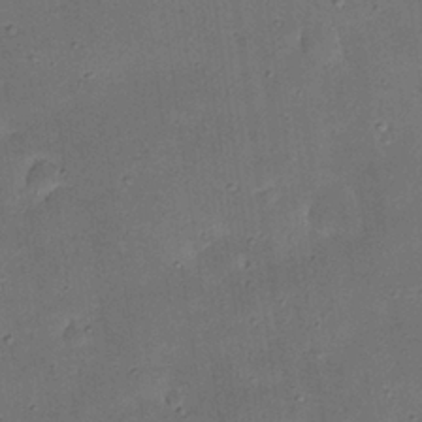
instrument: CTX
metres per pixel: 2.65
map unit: Nhu
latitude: 25.4993
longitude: -71.5749
